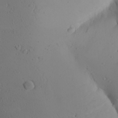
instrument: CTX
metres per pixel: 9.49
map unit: Aa
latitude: 25.4426
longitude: -144.6301
